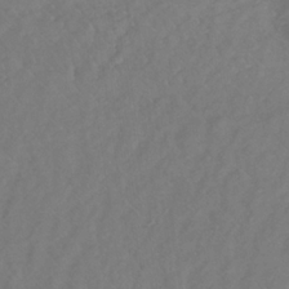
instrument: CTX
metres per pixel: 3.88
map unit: lHb
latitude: -33.4644
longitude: 72.0472
